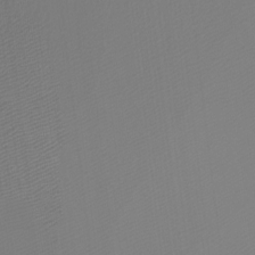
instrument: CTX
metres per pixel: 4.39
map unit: Ht
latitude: -4.7085
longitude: -62.1011
